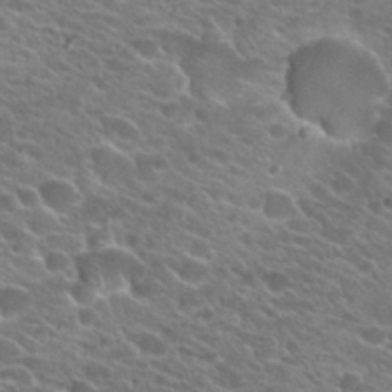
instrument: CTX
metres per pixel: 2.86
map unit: Hto
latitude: 22.9703
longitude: -37.9339
